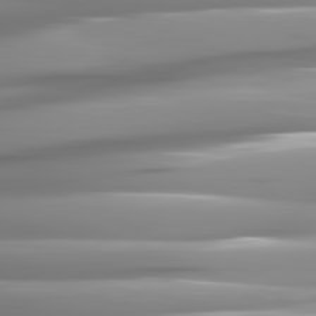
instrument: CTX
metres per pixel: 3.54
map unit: lApd
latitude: 81.8961
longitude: -143.0081
